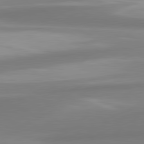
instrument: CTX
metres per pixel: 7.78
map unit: lApd
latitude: 80.5357
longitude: 173.9367
